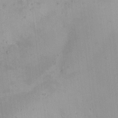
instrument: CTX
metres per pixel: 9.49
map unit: HNhu
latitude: 5.5938
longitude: 3.7855
